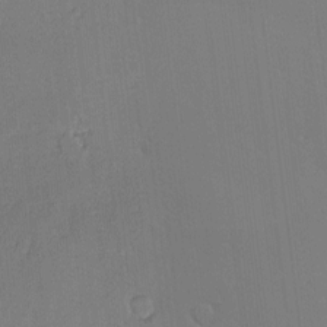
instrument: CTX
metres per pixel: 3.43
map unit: Hve
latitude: -9.4265
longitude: 175.5399
